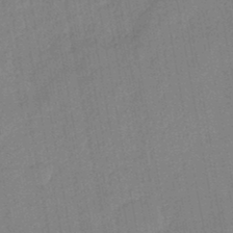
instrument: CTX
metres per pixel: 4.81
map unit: eHb
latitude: -44.5007
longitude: 86.1606
